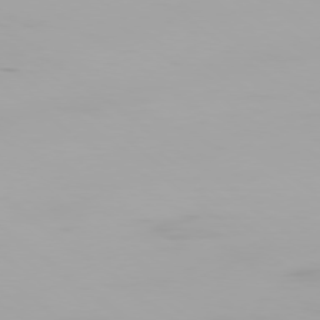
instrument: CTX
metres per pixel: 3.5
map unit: Ap
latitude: -79.1809
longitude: -96.2711
